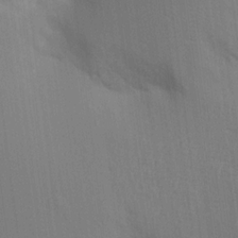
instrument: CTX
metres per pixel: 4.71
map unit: Aa
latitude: 16.0633
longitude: -148.8002
